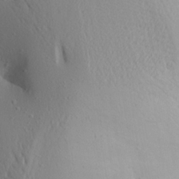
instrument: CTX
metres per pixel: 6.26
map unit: Aa
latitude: 18.2900
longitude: -148.3278
